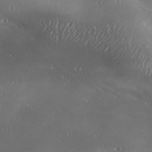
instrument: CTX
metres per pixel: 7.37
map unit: Ave
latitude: 18.1011
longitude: -137.9339
